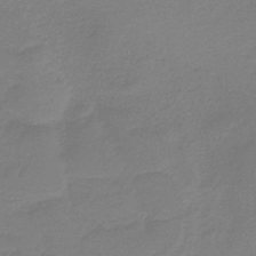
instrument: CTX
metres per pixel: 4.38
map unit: HNb
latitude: -37.2942
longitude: 55.2565
